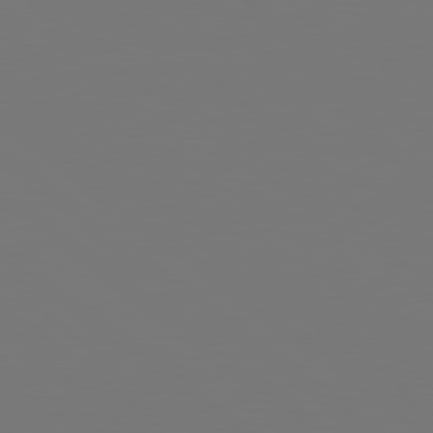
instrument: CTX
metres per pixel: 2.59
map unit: Hpe
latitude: 78.6869
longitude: -175.0647
